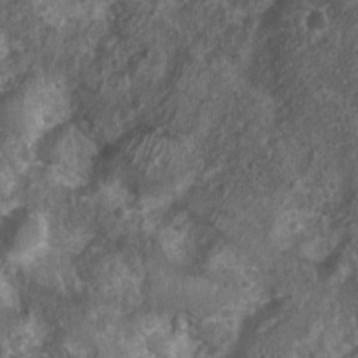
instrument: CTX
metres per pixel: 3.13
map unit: Nhu
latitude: 7.5182
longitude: -20.3845
